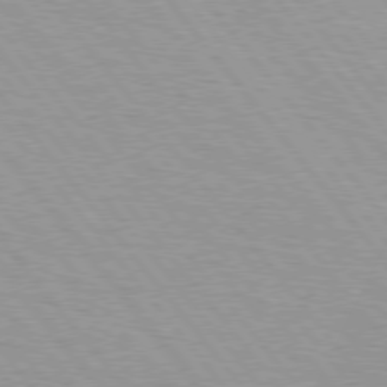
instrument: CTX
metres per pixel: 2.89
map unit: Hpe
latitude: 76.0633
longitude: -152.8191
